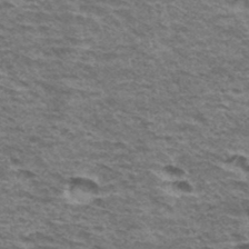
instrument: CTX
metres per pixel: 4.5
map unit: Hto
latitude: 34.9513
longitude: -42.9892
